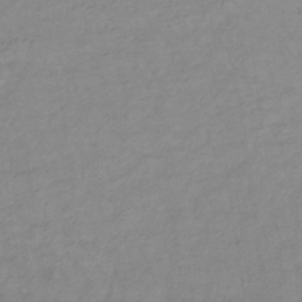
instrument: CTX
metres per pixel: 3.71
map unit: lHb
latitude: -34.6518
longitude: 72.4629
